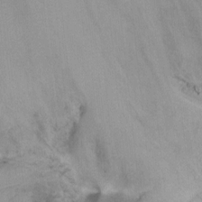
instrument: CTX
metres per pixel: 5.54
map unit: Ht
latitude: -2.1038
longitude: -32.8947
